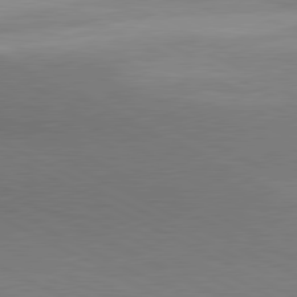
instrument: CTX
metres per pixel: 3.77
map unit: lApd
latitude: 80.7057
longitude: 139.5777
